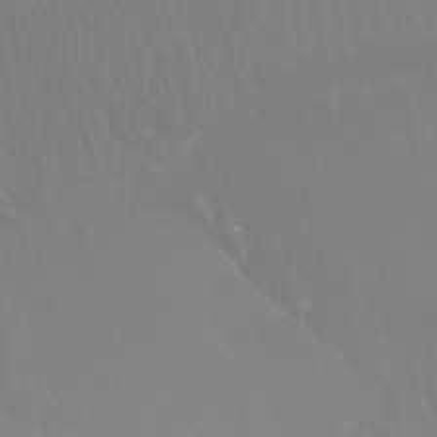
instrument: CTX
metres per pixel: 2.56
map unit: Ht
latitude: -12.1228
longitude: -46.2334
